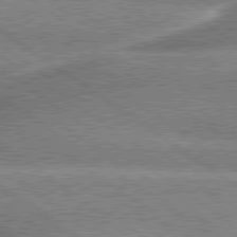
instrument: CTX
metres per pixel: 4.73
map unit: lApd
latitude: 79.6127
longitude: -135.7827
